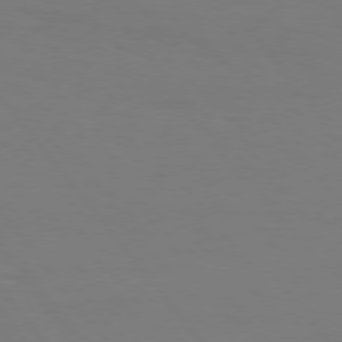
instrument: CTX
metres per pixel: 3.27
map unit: Hpe
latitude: 75.9150
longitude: -138.6868
